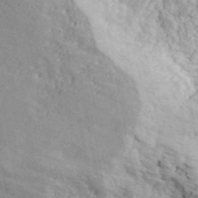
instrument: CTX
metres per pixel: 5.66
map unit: ANa
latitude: 42.7246
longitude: 47.5777
